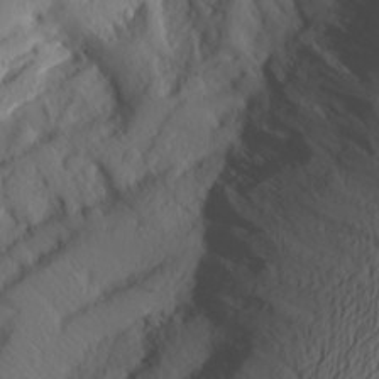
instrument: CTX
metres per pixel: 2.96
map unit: Aa
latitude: 26.3467
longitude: -146.8191
